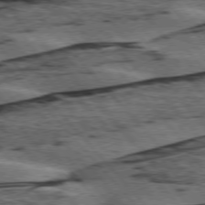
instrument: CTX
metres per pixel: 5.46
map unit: lApd
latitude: 75.9528
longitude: -77.6882
